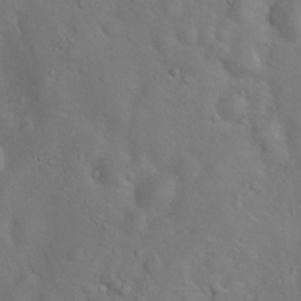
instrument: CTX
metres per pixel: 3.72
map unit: Hto
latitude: 18.3656
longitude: -53.7072
